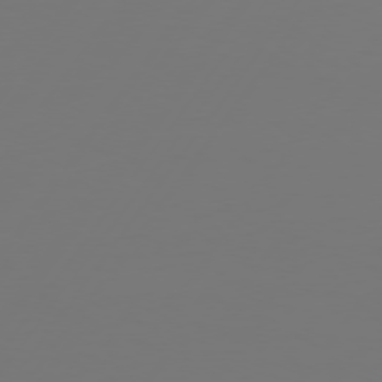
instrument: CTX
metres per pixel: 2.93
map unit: Hpe
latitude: 74.1011
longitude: -129.7261
